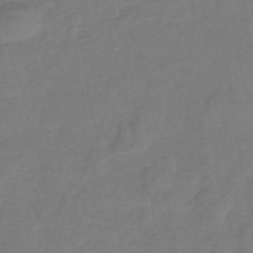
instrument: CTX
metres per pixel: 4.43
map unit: lHb
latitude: -42.1605
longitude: 76.4629
